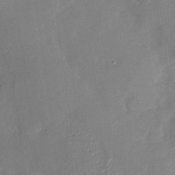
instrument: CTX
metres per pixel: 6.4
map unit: Nhu
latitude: -27.0486
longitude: -57.6504
